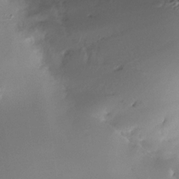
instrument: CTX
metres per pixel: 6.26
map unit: Nhe
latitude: -32.3496
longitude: -118.1011
